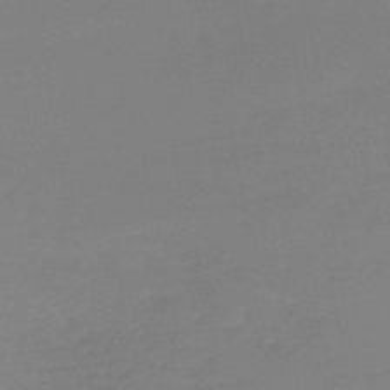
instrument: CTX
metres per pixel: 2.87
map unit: lHb
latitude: -44.3306
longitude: 60.5763
